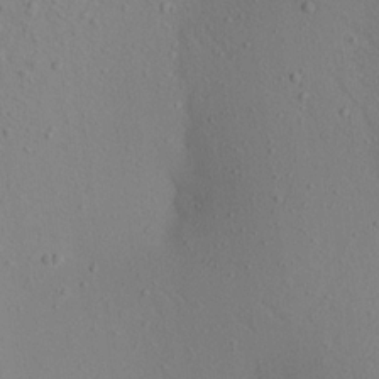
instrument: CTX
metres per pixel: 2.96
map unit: Aa
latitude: 21.6127
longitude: -145.3293
